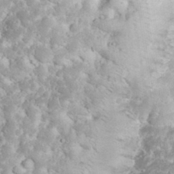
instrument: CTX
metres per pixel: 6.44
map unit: eHh
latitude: 34.2900
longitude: -64.7246
